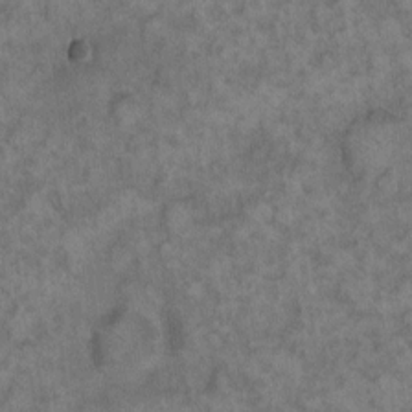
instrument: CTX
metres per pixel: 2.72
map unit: eHh
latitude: 13.1025
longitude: -64.2900
